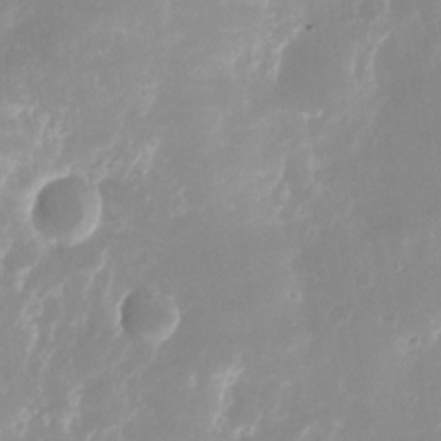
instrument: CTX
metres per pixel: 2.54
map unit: Nhu
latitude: -24.3873
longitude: -71.1403
